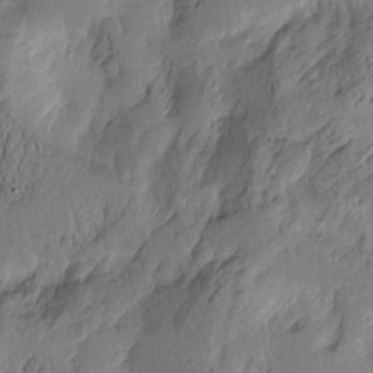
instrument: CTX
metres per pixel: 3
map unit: Htu
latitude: -2.6707
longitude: -176.5357
